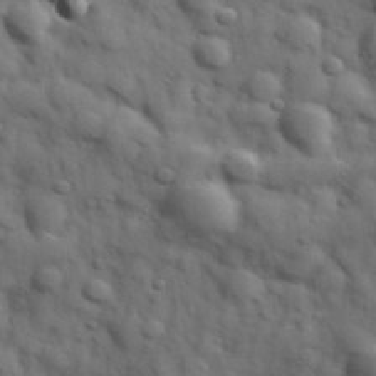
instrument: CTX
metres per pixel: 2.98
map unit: Hve
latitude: 31.5749
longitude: 150.8219
